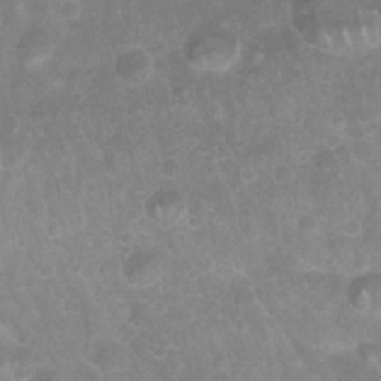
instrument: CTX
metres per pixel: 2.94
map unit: Nhu
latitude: 27.3104
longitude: -63.2726
